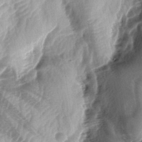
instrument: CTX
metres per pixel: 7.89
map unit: lAa
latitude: -4.7652
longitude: -126.6113
